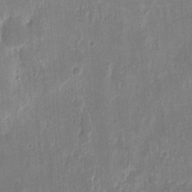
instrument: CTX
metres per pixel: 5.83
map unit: eHh
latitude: 9.0648
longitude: -73.5183
